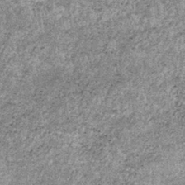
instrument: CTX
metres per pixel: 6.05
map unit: lHb
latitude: -37.4076
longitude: 66.4251
